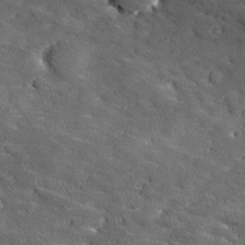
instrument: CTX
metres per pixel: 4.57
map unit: Ave
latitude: 18.0822
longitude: -136.3656
